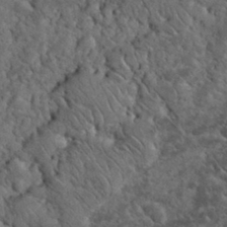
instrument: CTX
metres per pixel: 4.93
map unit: eHh
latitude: 33.7828
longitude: -65.8394
